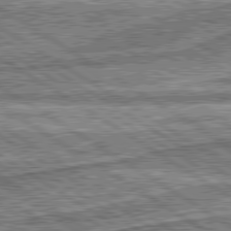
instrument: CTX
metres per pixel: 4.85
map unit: lApd
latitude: 80.3845
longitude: 173.2187
